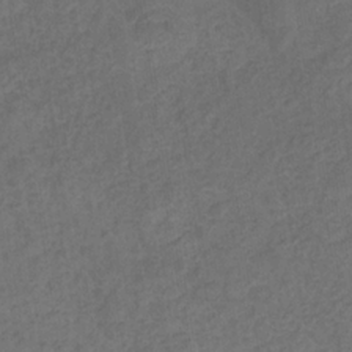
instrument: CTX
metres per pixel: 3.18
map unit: eHb
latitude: -32.5196
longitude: 72.7274
